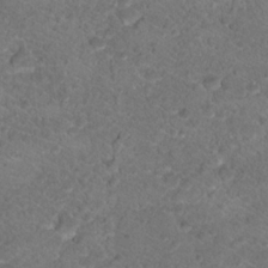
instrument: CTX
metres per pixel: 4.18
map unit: Hto
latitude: 17.8017
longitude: -37.3860
